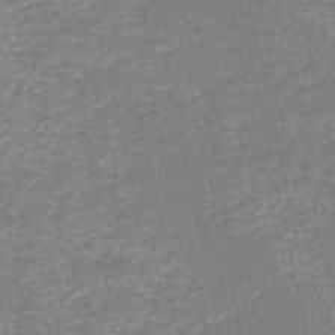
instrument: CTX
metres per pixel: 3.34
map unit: HNb
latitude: -50.8597
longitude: -49.2915
